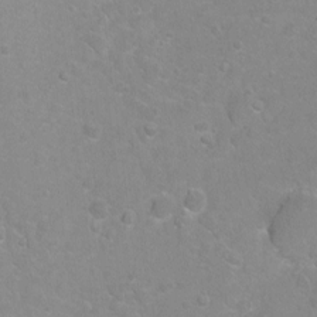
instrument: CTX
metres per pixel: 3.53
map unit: Hto
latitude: -6.5762
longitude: -35.9339
